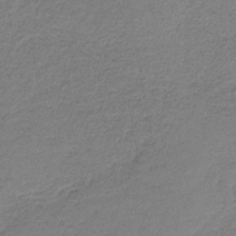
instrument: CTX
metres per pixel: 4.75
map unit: HNb
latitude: -35.5399
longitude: 52.8030
